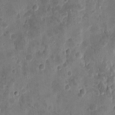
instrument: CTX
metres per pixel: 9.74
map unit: eHh
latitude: 9.0459
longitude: -73.8773
